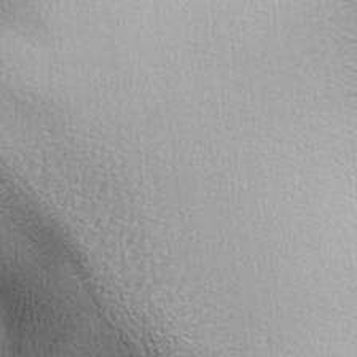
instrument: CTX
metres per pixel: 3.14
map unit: lAa
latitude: -5.2754
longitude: -122.4790
